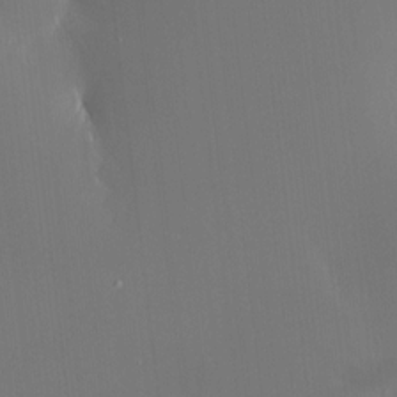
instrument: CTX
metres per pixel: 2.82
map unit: HNhu
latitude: 7.0458
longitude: 8.7652
